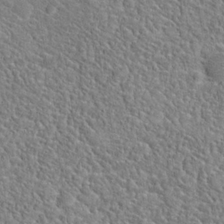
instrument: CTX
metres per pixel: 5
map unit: Hto
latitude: 19.2348
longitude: -37.2159
